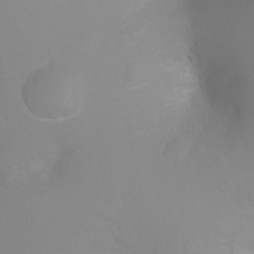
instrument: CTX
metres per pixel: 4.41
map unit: Ht
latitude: -3.3887
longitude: -26.4979
